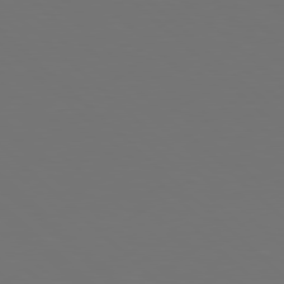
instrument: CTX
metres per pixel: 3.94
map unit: Hpe
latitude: 78.3279
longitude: -175.5182
